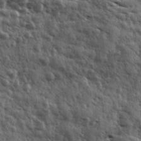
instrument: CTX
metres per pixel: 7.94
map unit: Ave
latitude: 11.6316
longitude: -103.1214
